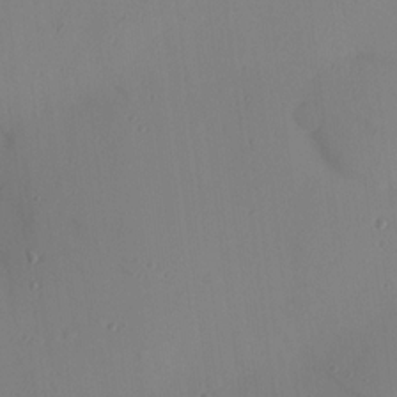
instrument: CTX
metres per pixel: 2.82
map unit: Hve
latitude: 13.4993
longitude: -90.8380
